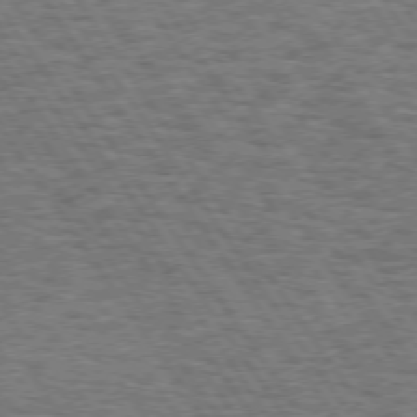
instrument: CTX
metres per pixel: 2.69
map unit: Hpe
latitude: 73.4994
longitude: -131.1026
